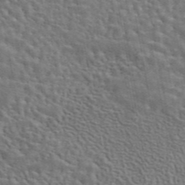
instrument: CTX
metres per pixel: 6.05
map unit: eAb
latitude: 43.9906
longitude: 113.6722
